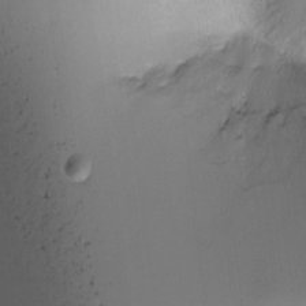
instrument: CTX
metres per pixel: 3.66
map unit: Ht
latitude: -15.2943
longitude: -40.9891
